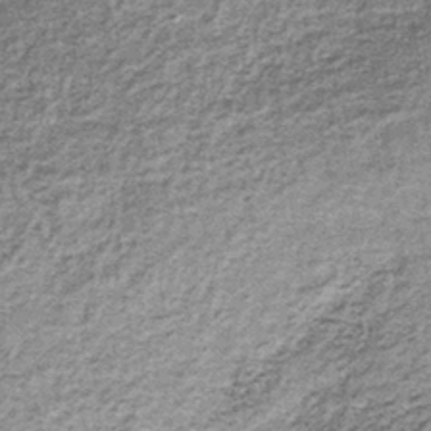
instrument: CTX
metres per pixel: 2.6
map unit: lHb
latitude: -36.7652
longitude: 65.0298
